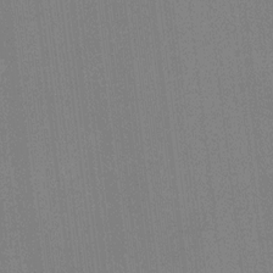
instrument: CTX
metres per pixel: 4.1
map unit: Ht
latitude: -5.4454
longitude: -19.6882
